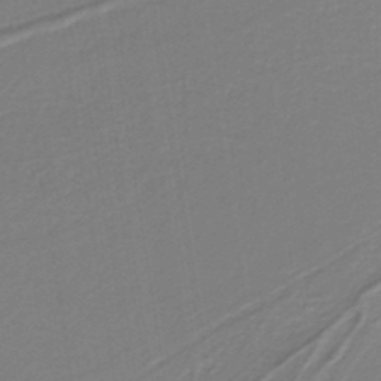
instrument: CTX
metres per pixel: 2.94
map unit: lHb
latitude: -38.7463
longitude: 55.6155
